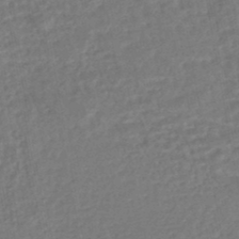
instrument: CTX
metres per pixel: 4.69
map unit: HNhu
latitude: -45.6911
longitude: 101.8044
